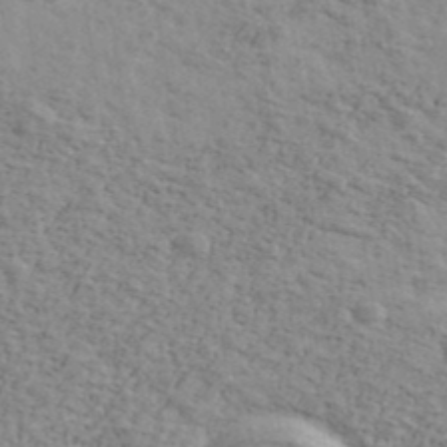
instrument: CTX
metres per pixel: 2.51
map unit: Ave
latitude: 41.5182
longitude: -109.3292
